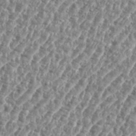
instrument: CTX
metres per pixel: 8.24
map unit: eHh
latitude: 35.4993
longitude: -135.1781
